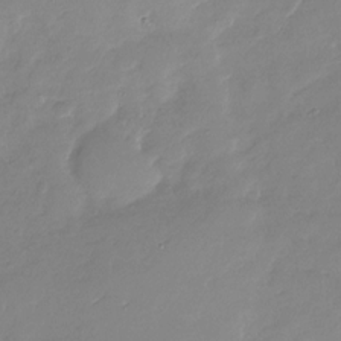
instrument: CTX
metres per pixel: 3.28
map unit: Nhu
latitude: -28.3117
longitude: -61.4237
